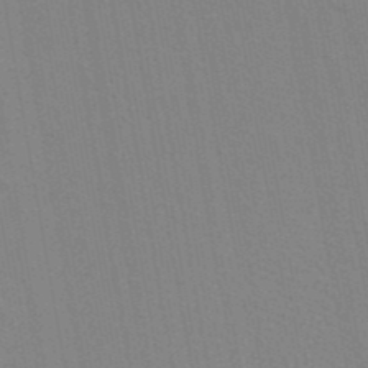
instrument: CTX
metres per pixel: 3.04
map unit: ANa
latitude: 39.6127
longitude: 21.8800
